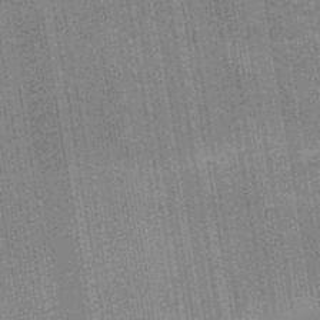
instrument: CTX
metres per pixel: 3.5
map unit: lHb
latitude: -48.3496
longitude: 74.3873
